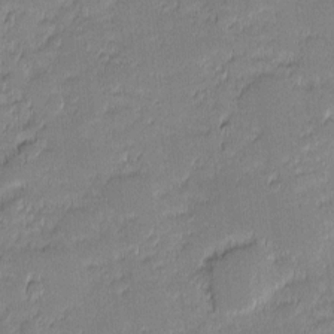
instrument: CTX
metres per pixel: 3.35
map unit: eHh
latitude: -1.3132
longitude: -83.1025
